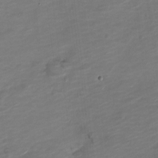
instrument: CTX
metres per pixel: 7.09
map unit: Nve
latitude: -17.7289
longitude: 108.9542
